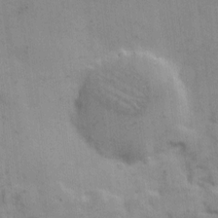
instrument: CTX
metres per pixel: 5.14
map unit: Hto
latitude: 5.8772
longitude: -62.1956
